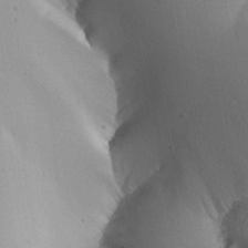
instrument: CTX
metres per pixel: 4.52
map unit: Aa
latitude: 27.6316
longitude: -128.9702
